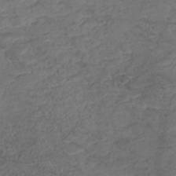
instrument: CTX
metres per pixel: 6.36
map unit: Nhe
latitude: -46.5384
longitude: -173.2725
